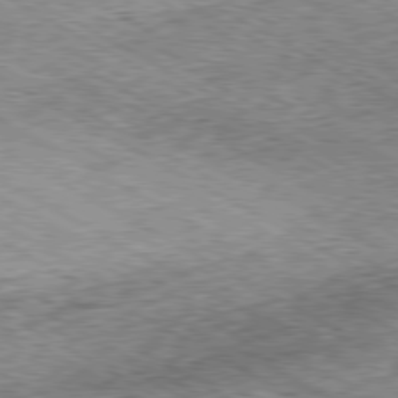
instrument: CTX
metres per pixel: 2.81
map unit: Ap
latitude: -80.5196
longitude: -48.3656
